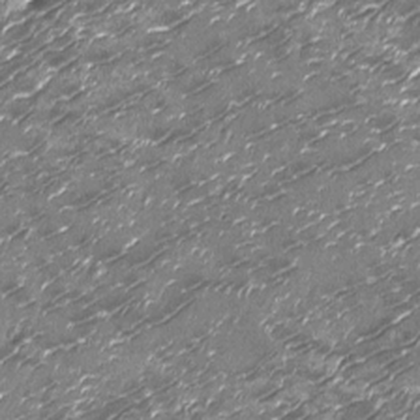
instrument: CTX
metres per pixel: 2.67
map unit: Nhu
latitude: -13.7856
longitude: -22.7624
